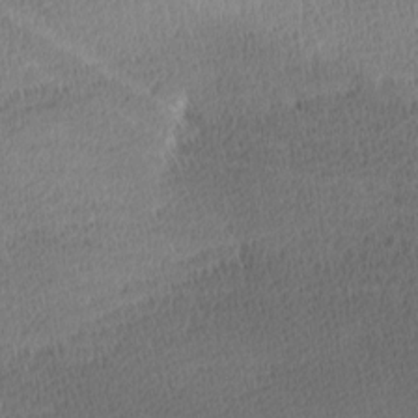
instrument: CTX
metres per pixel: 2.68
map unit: lAa
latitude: -9.3510
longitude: -124.9702
